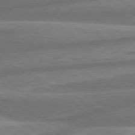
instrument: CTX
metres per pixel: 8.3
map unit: lApd
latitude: 80.8569
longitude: -166.8380
